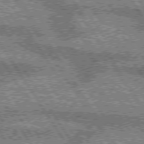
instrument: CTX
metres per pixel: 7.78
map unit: lApd
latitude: 75.3860
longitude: -59.0270
